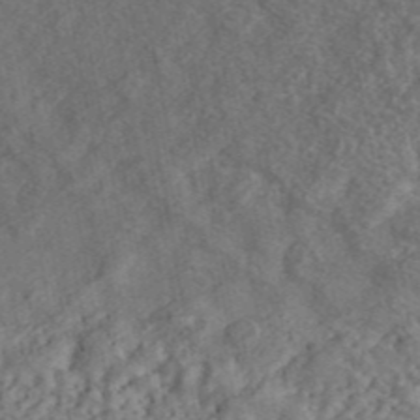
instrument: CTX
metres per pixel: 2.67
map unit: ANa
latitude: 44.9136
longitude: 46.6707
